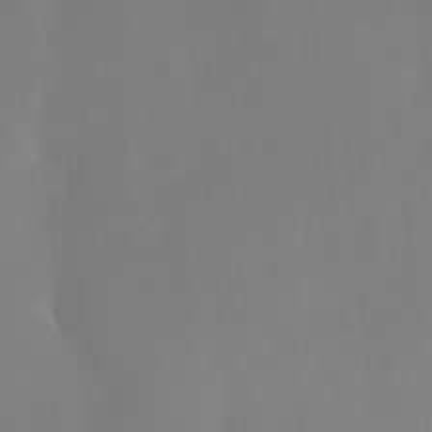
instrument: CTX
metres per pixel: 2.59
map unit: HNhu
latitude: 5.6883
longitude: 13.9556
